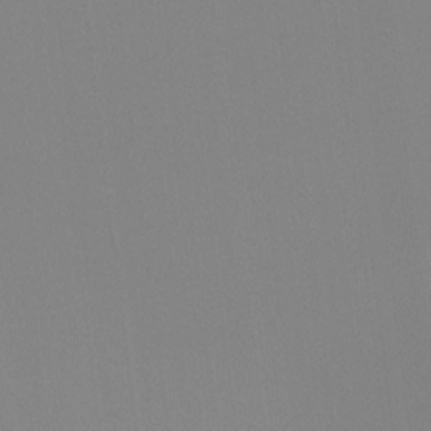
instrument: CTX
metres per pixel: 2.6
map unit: Hto
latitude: -8.0283
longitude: -48.9703
